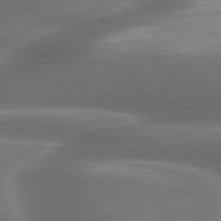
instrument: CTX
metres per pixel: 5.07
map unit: lApd
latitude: 79.4994
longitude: -116.7624
